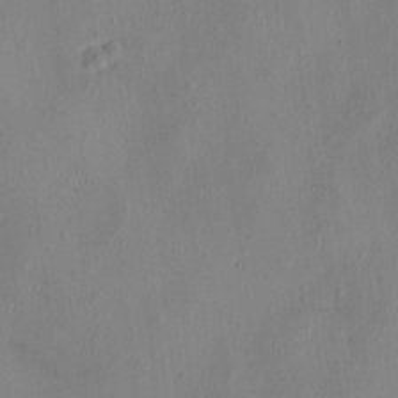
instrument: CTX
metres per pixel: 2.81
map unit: HNhu
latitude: 3.1970
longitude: -7.3104
